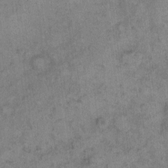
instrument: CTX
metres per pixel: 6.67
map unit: eHh
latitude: 9.4427
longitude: -63.4427
